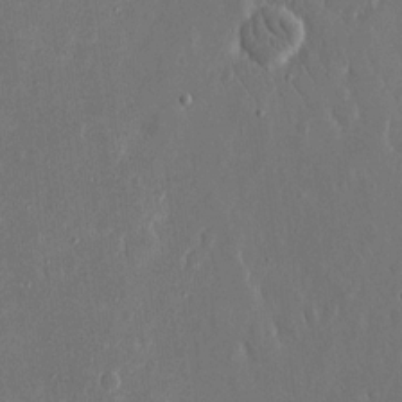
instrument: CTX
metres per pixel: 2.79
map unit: eHh
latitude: 15.4238
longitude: -69.9717
